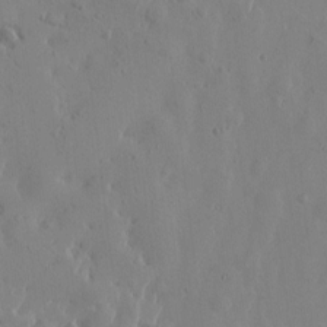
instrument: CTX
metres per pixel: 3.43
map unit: Htu
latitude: -1.5966
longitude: -176.9891
